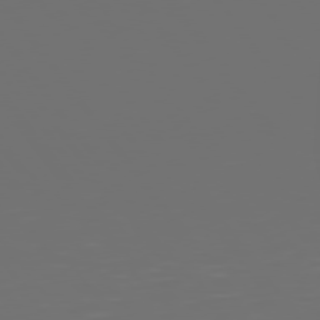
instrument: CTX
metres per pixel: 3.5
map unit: Hpe
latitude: 75.0836
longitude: -126.4790
